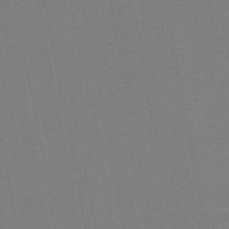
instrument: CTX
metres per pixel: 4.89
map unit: eHb
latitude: -50.0850
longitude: 72.1228
